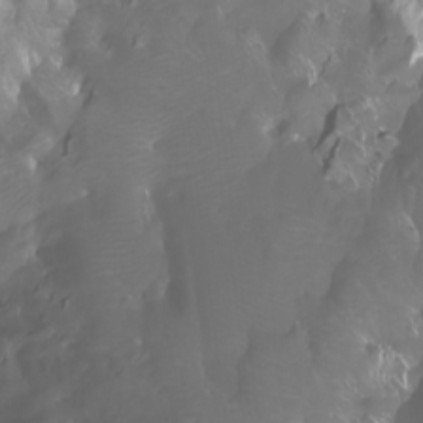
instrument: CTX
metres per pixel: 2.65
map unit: Ht
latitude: -3.7477
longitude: -61.8205
